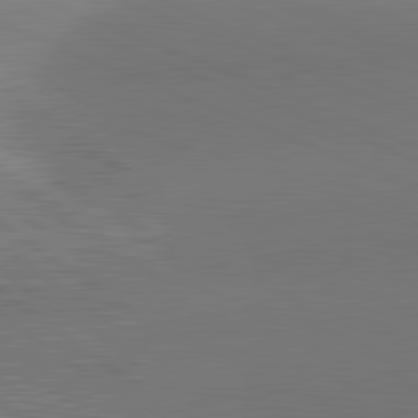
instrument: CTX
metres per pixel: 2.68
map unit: lApd
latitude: 81.4615
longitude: 141.4643
